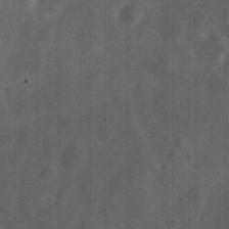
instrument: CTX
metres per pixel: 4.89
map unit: eHh
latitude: 25.9528
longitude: -65.5560
